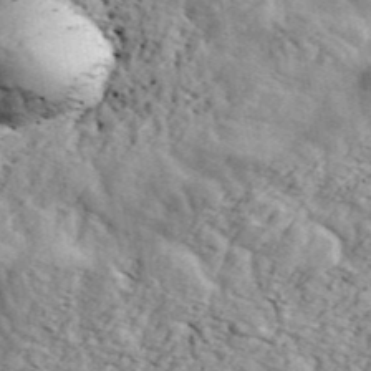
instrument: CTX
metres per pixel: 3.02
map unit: ANa
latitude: 44.1011
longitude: 45.7856
